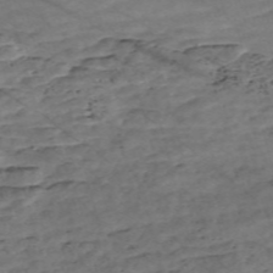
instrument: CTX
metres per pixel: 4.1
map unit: Nve
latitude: -58.5006
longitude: 54.3306
